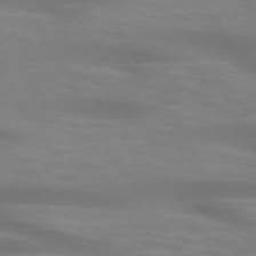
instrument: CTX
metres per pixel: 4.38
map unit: lApd
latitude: 73.6694
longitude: -52.9892
